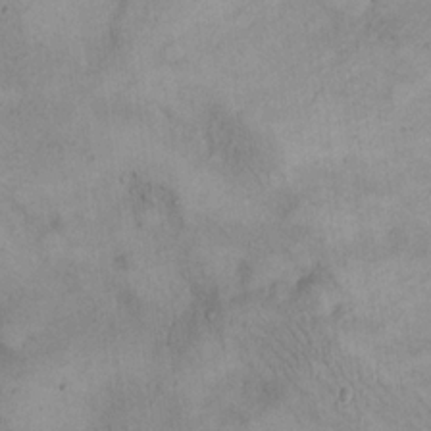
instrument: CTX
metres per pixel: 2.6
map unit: eHh
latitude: 21.2348
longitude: -59.8017
